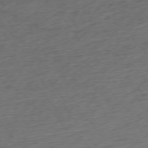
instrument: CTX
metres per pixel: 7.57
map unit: Ap
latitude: -75.8612
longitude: -88.7436
